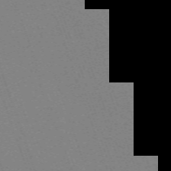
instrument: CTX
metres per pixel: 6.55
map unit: eHh
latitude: -64.7274
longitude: 51.8044
